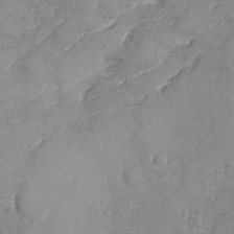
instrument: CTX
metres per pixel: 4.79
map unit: Ave
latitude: -8.1039
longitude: -118.5923
